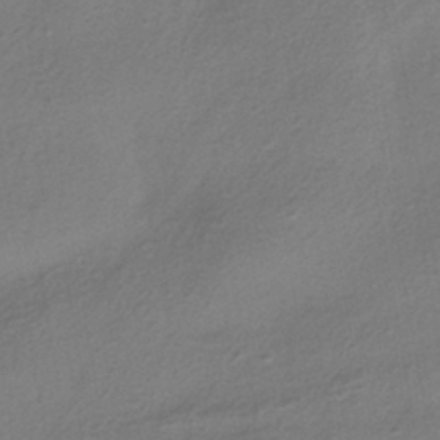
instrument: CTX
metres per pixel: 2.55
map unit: HNhu
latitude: -41.5399
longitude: 105.5588
